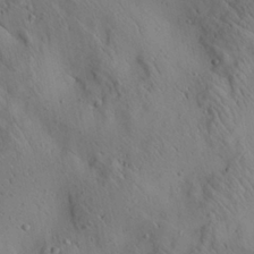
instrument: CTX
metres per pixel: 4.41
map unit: Aa
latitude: 25.3292
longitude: -143.0836
